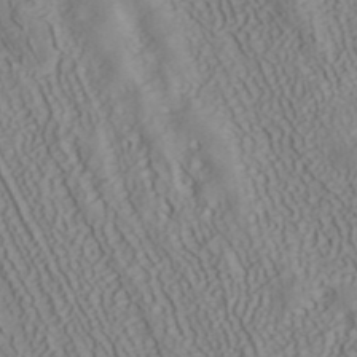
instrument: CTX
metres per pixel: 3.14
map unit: ANa
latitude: 40.5734
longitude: 33.9556
